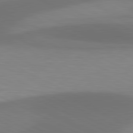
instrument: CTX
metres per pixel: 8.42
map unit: lApd
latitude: 81.1781
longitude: 138.1606
